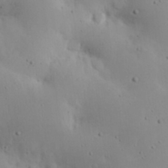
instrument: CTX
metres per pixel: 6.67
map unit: Nhu
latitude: 23.9339
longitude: -72.6113
